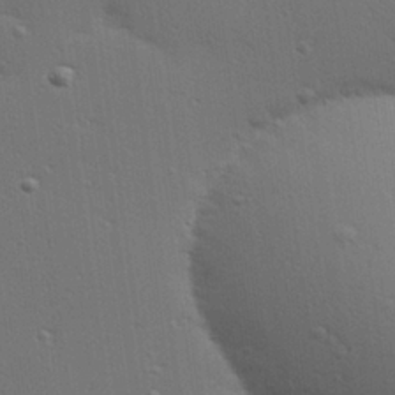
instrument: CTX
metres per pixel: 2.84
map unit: Hve
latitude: 27.6316
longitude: -91.4804
